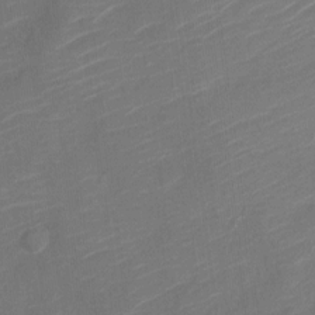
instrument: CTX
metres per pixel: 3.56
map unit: Nve
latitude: -19.4076
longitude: 107.6155
